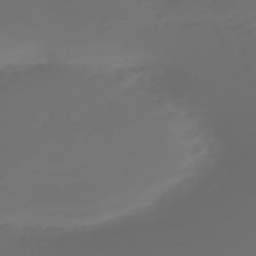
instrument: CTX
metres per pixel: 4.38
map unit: Nve
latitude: -59.5399
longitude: 57.8800
